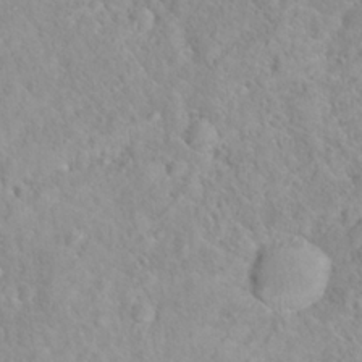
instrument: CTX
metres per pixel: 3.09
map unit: Hto
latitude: 16.2712
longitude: -41.9717
